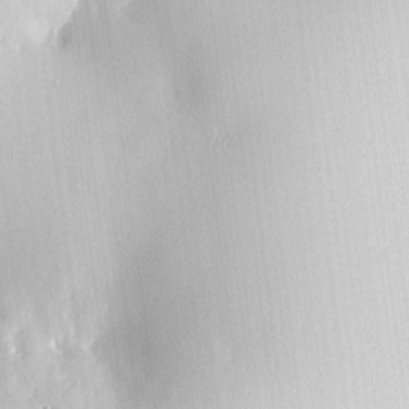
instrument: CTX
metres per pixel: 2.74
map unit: HNhu
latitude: 6.7057
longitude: 14.8597
